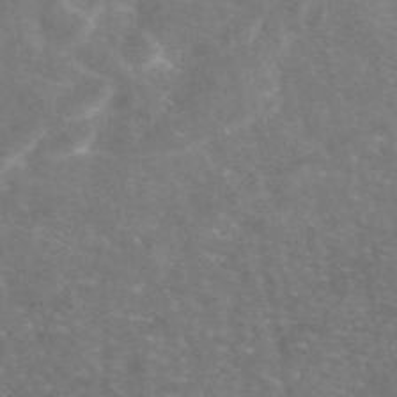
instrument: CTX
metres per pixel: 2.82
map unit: eAb
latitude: 45.8205
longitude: 119.9745
